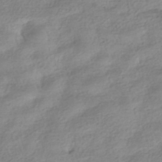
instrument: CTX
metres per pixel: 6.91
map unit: HNhu
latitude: -40.5574
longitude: 96.2362
